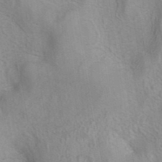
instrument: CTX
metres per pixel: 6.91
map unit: eAb
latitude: 40.7246
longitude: 106.6519
